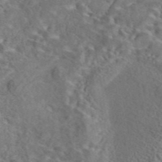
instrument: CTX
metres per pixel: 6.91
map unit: eAb
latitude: 43.1970
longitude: 110.6329
